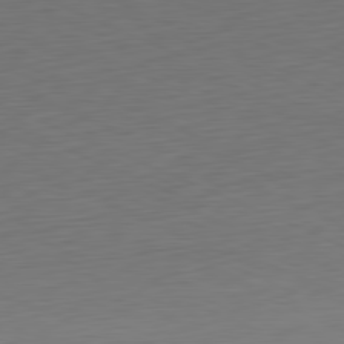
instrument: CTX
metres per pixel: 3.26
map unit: Ap
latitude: -81.3321
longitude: -59.4426
